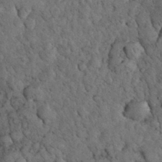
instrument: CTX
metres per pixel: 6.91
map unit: eHh
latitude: 32.8191
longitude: -67.0458
